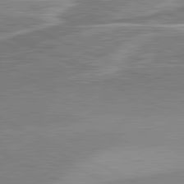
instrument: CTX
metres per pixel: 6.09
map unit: lApd
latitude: 81.5560
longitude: 127.6532
